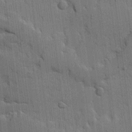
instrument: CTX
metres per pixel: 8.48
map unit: Ave
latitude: 11.8206
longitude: -101.0648
